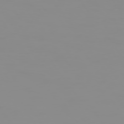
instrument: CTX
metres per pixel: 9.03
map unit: Hpe
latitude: 74.3278
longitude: -128.3467
